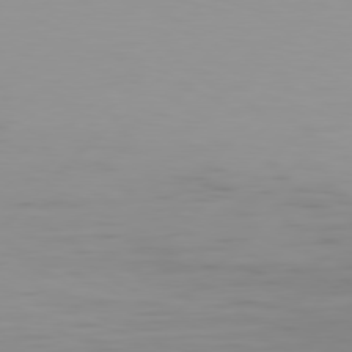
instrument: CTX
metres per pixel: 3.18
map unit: Hpe
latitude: 77.9339
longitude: -138.7057
